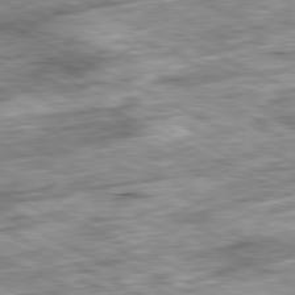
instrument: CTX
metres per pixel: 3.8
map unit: Ap
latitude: -81.1809
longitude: -89.0270
